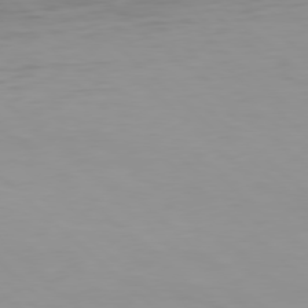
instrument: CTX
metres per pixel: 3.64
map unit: Hpe
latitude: 77.6316
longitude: -124.8380
